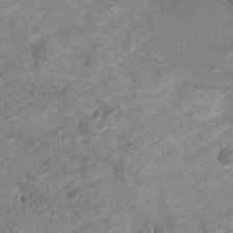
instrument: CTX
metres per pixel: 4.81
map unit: Ht
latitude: -3.0108
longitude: -20.7624
